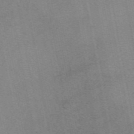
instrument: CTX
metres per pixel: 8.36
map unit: eAb
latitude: 49.3104
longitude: 103.7856
